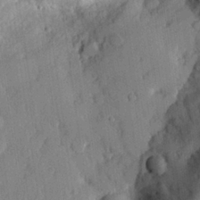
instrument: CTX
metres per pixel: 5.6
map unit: eHh
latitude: 26.2523
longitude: -81.4237
